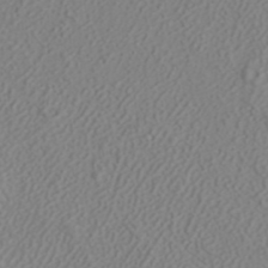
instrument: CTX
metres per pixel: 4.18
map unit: ANa
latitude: 38.2900
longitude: 23.5210
